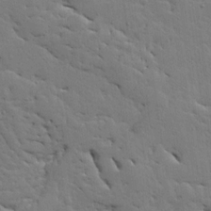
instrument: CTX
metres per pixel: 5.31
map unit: Ave
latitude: 13.4049
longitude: -134.1955
